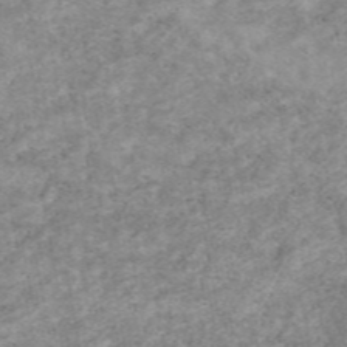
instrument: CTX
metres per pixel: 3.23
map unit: eAb
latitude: 48.0633
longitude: 120.9541
